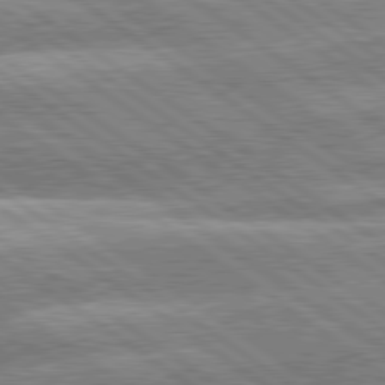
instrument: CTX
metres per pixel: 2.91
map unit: lApd
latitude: 79.6505
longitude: -158.9325
